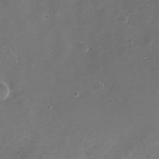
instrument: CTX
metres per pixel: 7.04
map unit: Nhe
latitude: -33.1620
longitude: -88.3279
